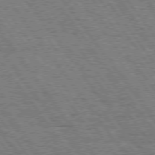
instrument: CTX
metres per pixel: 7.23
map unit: Hpe
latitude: 74.7057
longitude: -139.2726
